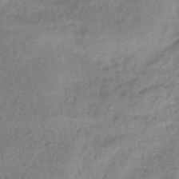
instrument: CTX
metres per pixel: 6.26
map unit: HNhu
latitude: -42.5762
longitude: 90.1606
